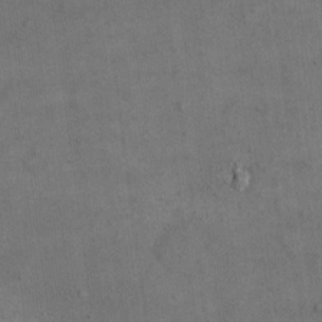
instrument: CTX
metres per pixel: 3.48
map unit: eHh
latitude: 18.3845
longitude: -65.2915
